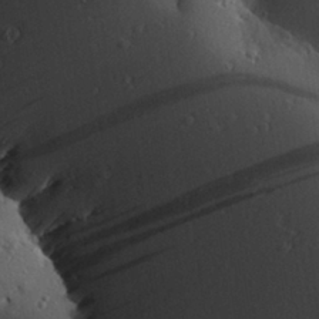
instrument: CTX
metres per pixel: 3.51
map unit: Aa
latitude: 28.7435
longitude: -131.0459
